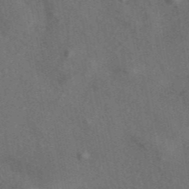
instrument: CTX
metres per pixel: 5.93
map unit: ANa
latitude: 44.0255
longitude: 30.0094
